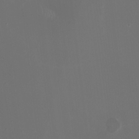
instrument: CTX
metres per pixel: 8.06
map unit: HNhu
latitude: -2.3306
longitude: -6.2711
